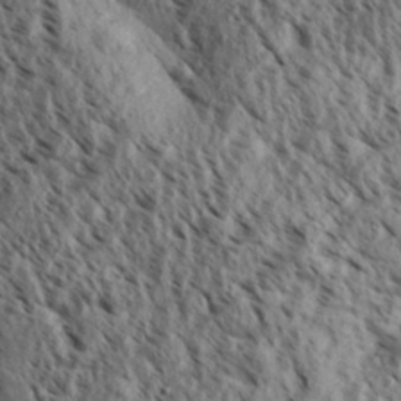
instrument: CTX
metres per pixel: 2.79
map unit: Aa
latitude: 30.7436
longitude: -138.0633
